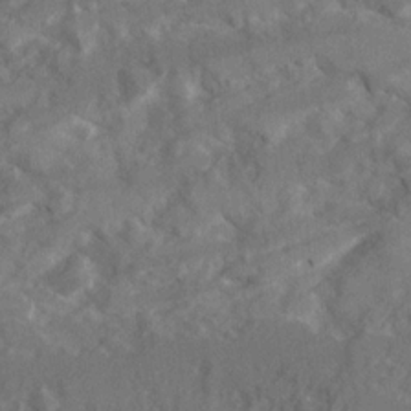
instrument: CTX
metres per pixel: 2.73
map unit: Ave
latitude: 20.2145
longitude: -130.3279
